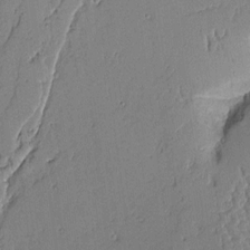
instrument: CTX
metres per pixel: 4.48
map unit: Aa
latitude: 10.4979
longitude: -129.2726
